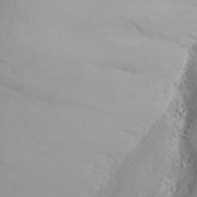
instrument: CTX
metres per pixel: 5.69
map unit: Aa
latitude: 25.4993
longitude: -146.4412
